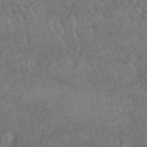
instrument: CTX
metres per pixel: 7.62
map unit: HNhu
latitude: -48.5196
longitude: 102.5385
